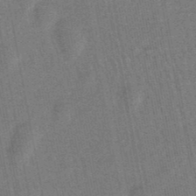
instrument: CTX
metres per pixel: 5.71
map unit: lHb
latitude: -49.3132
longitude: 71.7667
